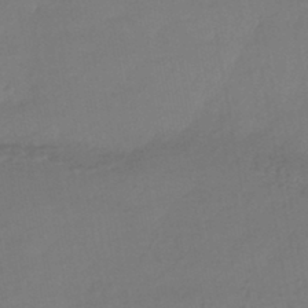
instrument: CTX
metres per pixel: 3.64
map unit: HNhu
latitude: -44.4251
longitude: 93.7855
